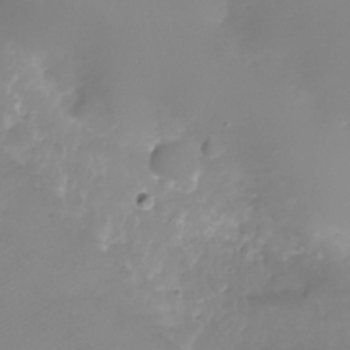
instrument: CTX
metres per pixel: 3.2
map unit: Nhu
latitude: -26.5573
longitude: -73.3293
